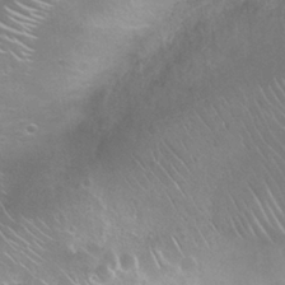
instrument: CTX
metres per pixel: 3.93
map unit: Nhu
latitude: 25.6882
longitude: -51.2159
